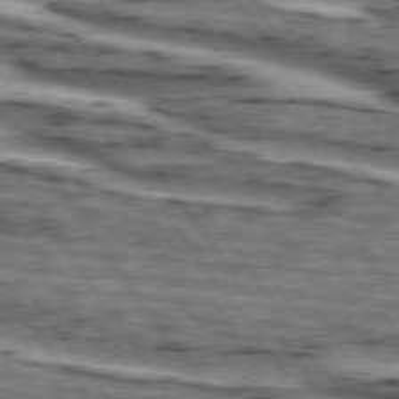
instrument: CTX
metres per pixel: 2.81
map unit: lApd
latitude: 74.2145
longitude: -75.6694
